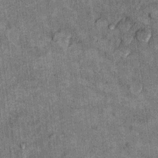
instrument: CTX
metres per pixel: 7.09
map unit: Hto
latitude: 10.4034
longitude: -36.1955
